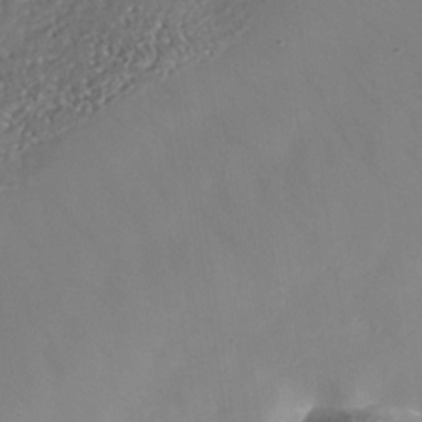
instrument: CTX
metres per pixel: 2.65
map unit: Nhe
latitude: -37.3698
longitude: -86.8569
